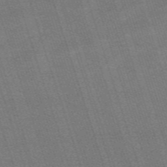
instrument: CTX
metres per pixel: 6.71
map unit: HNb
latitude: -56.2550
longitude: -44.8191
